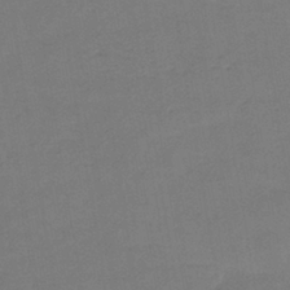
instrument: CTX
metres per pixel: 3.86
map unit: lHb
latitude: -39.3699
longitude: 69.4076
